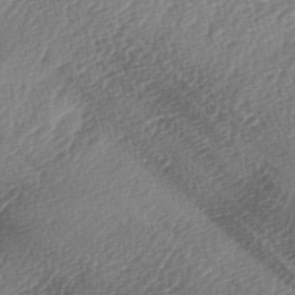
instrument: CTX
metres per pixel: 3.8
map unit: lAa
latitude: -2.9541
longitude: -128.7624
